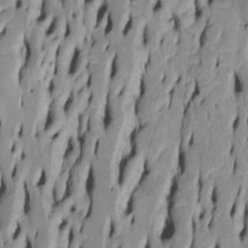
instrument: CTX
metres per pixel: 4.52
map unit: Htu
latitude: -5.1431
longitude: 151.8422
